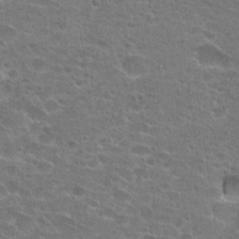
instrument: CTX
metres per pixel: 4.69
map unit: Hto
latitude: 23.0836
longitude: -44.1200
